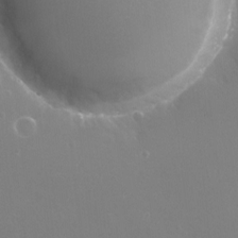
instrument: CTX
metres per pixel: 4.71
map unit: eHh
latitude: -12.2551
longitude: -60.1766
